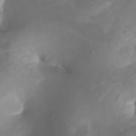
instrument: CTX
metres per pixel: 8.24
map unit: Nhu
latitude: -10.9542
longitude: -40.6868
